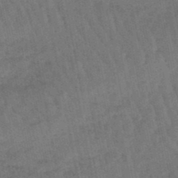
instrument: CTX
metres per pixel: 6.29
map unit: lHb
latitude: -47.5021
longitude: 76.7841
